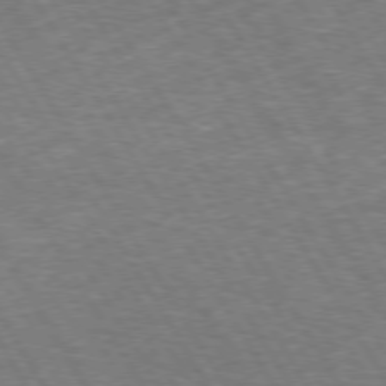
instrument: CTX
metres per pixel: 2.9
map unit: Hpe
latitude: 74.1956
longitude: -142.1200
